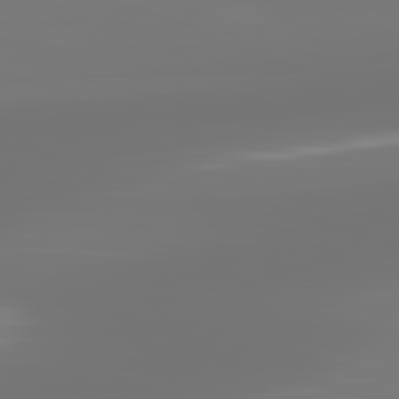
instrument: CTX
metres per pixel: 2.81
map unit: lApd
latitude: 83.4048
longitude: -131.9906
